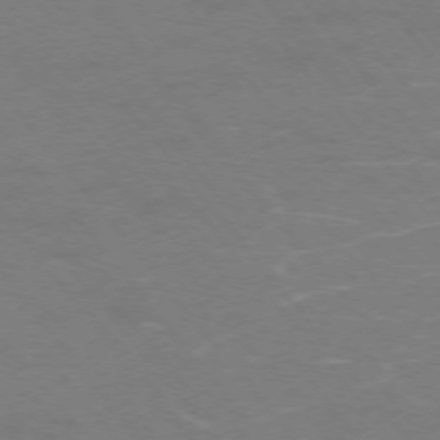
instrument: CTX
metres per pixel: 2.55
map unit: Ap
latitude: -75.8234
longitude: -69.6883
